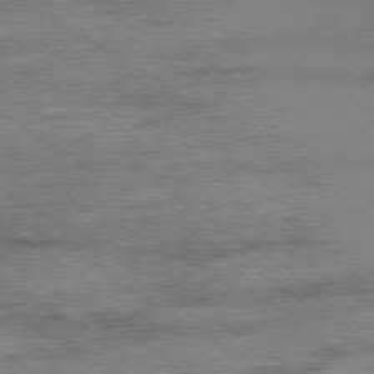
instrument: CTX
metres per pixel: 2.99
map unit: Ap
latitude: -79.7477
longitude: -78.6113
